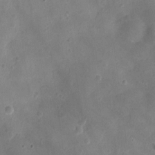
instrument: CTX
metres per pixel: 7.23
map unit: Ht
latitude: -3.5966
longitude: -19.5371
